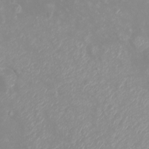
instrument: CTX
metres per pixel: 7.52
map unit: eHh
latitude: -4.5007
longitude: -74.8947
